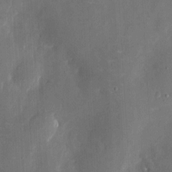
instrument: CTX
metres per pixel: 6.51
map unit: eHh
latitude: 5.8772
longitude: -68.8191
